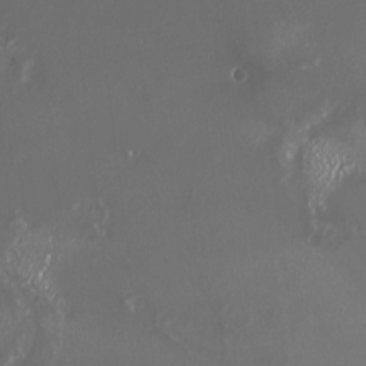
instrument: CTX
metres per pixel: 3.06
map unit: HNhu
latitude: -2.4251
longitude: 11.1998
